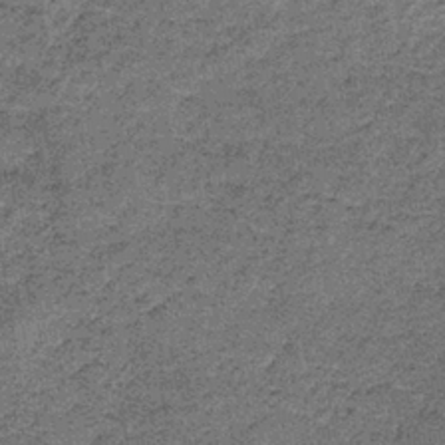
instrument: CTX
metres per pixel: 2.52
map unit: lHb
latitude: -38.1605
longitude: 65.6533
